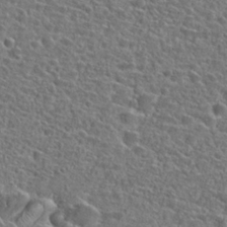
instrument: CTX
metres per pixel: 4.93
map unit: Hto
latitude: 25.1403
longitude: -46.8191
